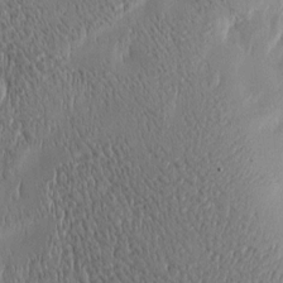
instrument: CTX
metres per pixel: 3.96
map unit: Htu
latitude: -5.1431
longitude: 174.6896
